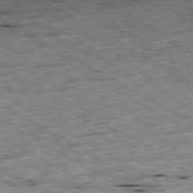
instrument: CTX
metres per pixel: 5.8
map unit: Ap
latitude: -80.0850
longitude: -85.5371
